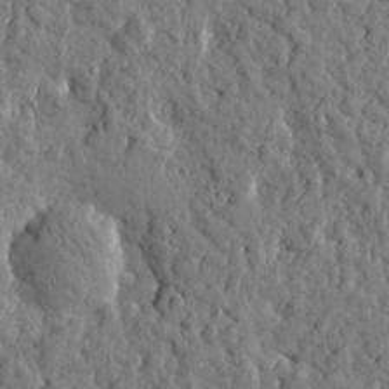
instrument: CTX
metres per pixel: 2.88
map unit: Htu
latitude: 0.4223
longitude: -178.7436
